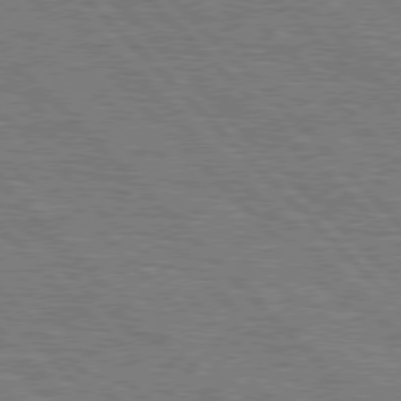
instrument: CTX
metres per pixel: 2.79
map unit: Hpe
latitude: 77.4615
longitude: -126.4223
